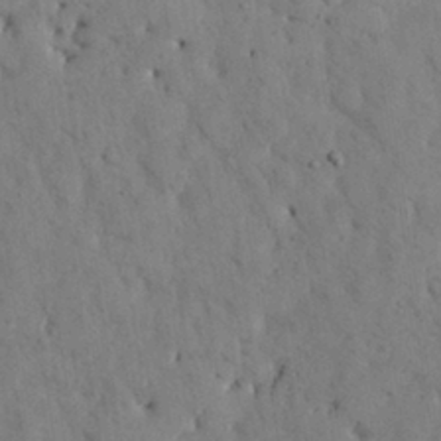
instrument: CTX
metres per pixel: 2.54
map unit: Nhu
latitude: 27.6127
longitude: -72.3468
